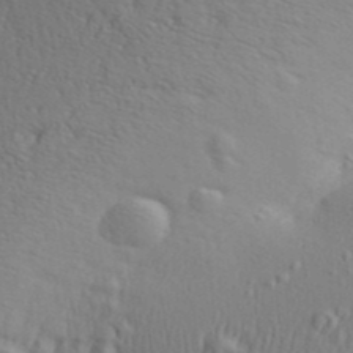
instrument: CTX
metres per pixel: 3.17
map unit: Aa
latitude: 29.4804
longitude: -139.1025
